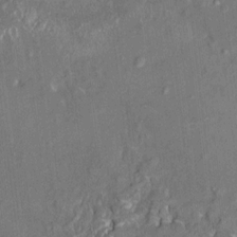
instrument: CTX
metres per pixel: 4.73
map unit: HNhu
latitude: 3.6316
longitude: 8.2550
